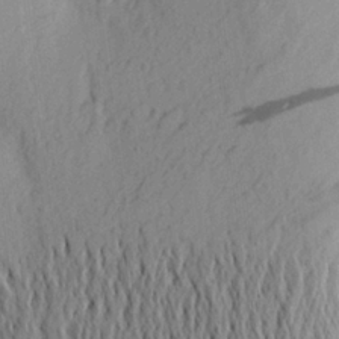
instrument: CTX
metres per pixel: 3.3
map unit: Aa
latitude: 24.9324
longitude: -149.9528
